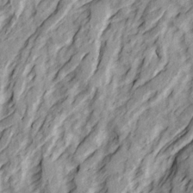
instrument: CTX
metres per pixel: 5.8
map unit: Ave
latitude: 22.5546
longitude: -132.3467
